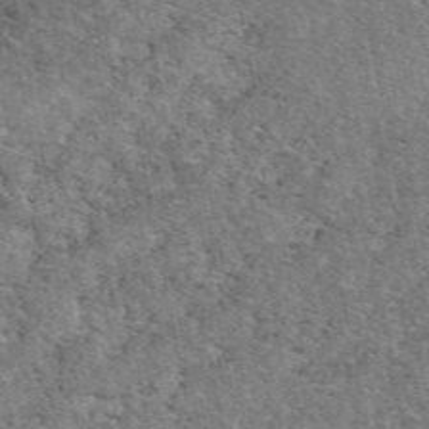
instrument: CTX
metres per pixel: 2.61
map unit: eAb
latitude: 48.8569
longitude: 116.5195
